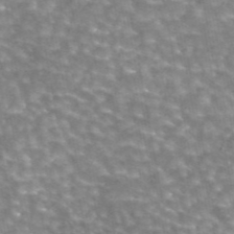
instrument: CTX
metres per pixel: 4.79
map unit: eAb
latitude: 44.6301
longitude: 105.7855
